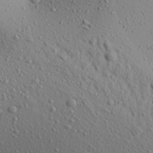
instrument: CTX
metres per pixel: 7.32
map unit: Aa
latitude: 22.6868
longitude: -139.7827
